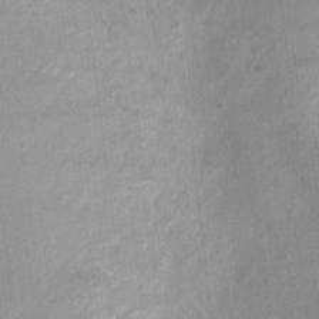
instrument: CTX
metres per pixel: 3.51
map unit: Ht
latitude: 3.0836
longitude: -27.0270
